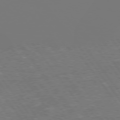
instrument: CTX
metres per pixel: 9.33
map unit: Hpe
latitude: 75.5182
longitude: -142.7246
